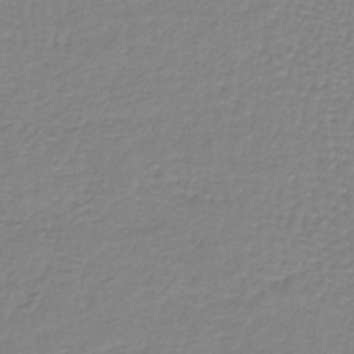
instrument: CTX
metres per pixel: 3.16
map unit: lHb
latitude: -40.3117
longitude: 60.9164
